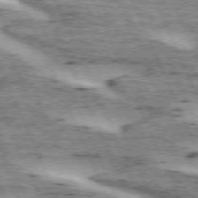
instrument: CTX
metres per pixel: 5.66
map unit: lApd
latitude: 72.6869
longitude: -54.0822
